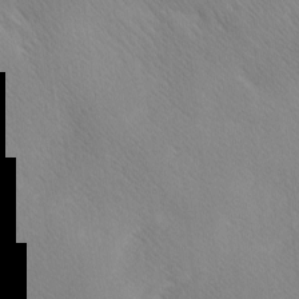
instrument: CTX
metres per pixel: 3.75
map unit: Ave
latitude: 0.6679
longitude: -114.6301
